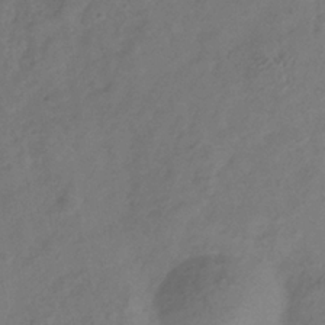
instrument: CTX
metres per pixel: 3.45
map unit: Hve
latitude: -34.3873
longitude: 90.1795
